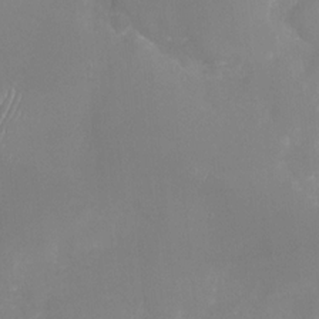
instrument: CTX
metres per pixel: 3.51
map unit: Nhu
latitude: -29.6911
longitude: -64.5357
